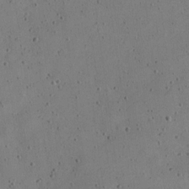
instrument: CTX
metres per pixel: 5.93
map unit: Nve
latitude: -25.1053
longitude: 107.2565
